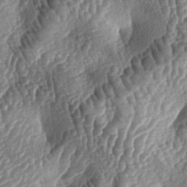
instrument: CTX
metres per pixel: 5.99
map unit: lAa
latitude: -5.3320
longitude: -127.8583
